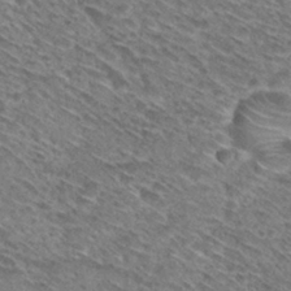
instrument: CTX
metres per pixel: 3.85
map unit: Hto
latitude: 30.2712
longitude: -45.9528
